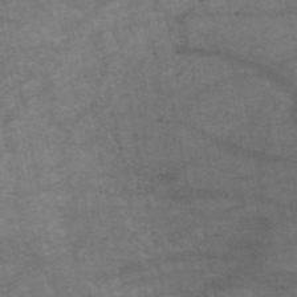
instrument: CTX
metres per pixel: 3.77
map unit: HNb
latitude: -55.1620
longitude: -40.2333
